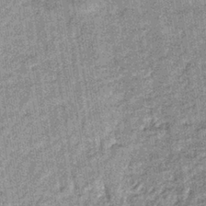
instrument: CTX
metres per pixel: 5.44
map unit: lHb
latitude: -37.0486
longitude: 64.2173
